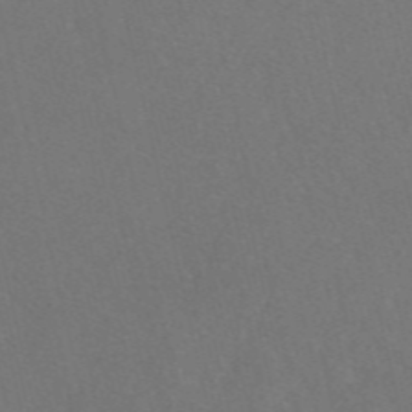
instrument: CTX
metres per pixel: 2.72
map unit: eAb
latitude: 47.0459
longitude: 112.5574
